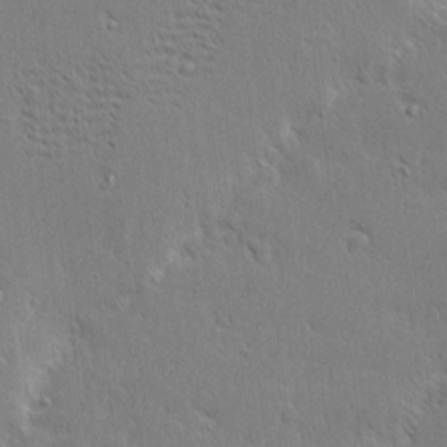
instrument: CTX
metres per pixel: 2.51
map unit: eHh
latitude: 2.0633
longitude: -78.0255
